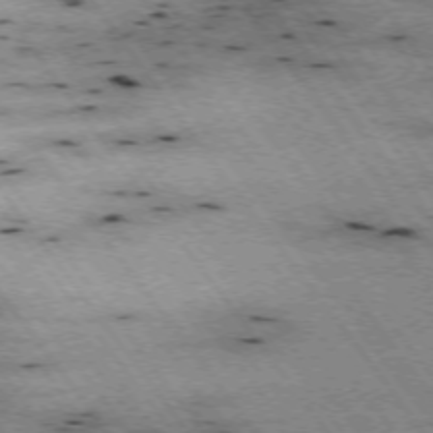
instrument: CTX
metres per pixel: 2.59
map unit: Hpe
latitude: -74.5196
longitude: 2.5006
